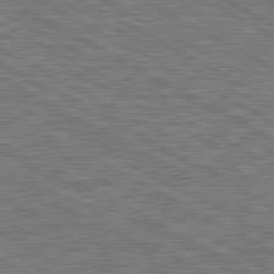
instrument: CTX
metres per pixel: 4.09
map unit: lApd
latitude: 80.8569
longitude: 119.0298
